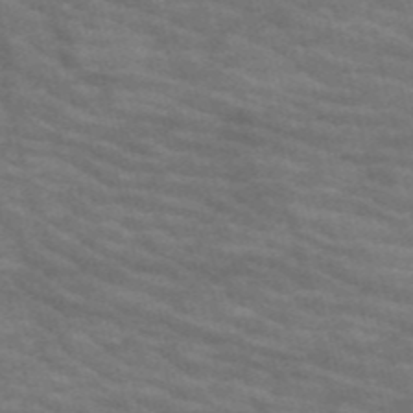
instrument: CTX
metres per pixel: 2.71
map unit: HNb
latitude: -53.4643
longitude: -44.4979
